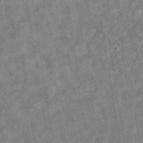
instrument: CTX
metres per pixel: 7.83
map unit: eAb
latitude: 35.4426
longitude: 110.9352
